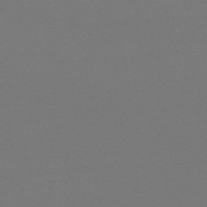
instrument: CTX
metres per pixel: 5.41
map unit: HNb
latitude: -51.6344
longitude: -43.9150
